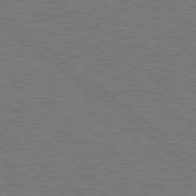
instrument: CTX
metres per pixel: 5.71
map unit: Hpe
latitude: 78.7813
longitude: -170.4223
